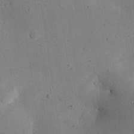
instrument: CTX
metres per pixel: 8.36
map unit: eHh
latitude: 25.1403
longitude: -71.8205
